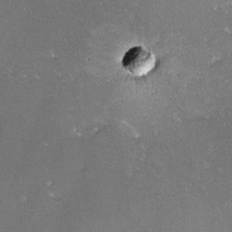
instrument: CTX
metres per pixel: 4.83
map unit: lHvf
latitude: -12.1606
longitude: -102.2522
